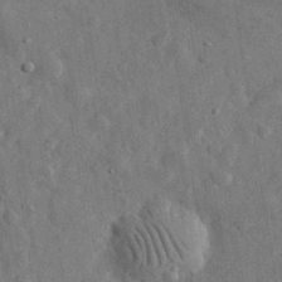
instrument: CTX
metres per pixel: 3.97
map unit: eHh
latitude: 31.6883
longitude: -74.1767
